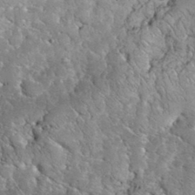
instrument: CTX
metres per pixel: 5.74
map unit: eHh
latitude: 33.9528
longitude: -65.5560
